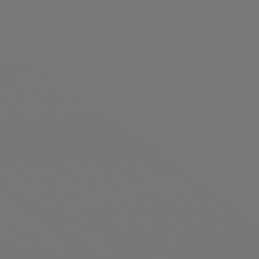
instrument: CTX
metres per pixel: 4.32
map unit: Hpe
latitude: 78.6680
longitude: -174.8947
